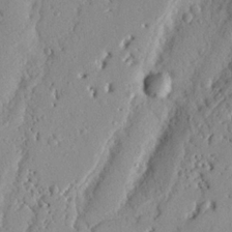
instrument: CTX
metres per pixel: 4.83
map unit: Nhu
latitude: 19.7071
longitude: -77.3481
